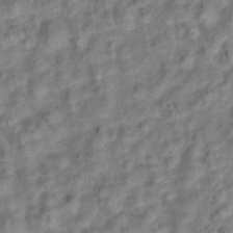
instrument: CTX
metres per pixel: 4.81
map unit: Hto
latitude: 6.6490
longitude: -31.6694
